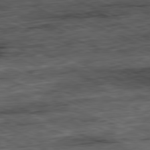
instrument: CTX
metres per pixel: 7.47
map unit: Ap
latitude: -81.1242
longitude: -90.7057
